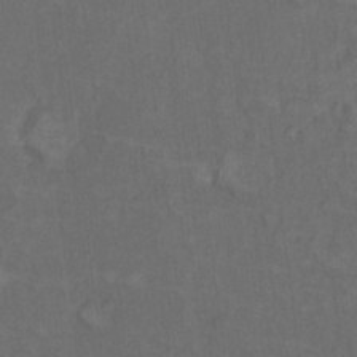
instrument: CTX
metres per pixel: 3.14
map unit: Nhu
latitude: 9.6505
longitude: -25.6504
